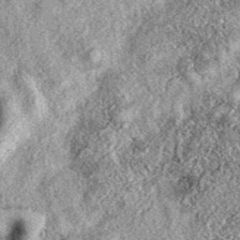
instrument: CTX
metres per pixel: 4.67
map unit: eAb
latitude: 39.3293
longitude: 111.3321
